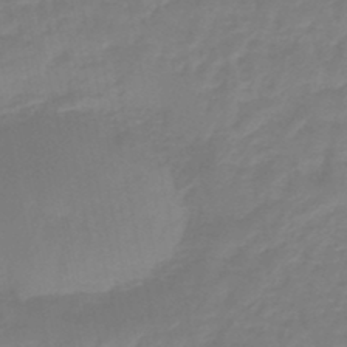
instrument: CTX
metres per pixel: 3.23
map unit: eHb
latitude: -46.0472
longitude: 81.7289
